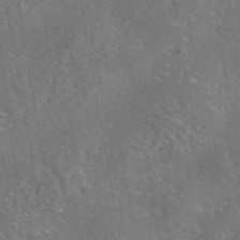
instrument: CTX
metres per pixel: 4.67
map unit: eAb
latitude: 45.9717
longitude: 106.8408
